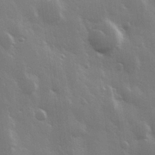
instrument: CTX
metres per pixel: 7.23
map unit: Hve
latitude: 28.3656
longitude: 148.0661
